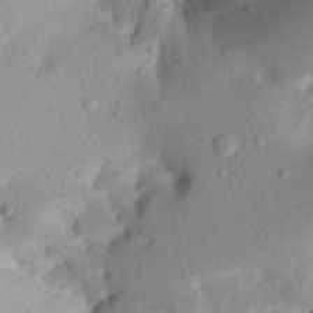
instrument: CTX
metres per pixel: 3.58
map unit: Aa
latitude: 20.5357
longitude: -146.4412
